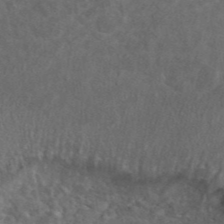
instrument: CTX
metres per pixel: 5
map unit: ANa
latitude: 42.3278
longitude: 25.4454
